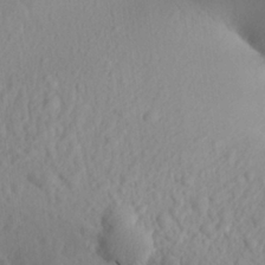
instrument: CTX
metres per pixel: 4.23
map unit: Aa
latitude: 25.4048
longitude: -143.8772
